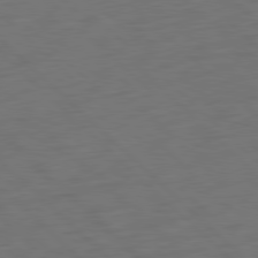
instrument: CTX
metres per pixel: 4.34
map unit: Ap
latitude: -80.0283
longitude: -55.2159
